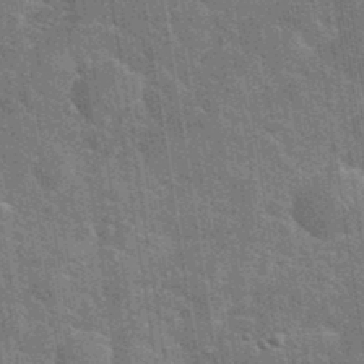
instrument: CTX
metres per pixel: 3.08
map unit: eHh
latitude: 35.7449
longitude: -65.7639
